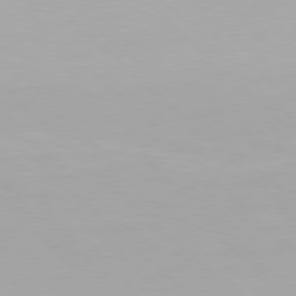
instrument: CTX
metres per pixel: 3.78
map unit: Hpe
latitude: 77.2537
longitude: -171.7450
